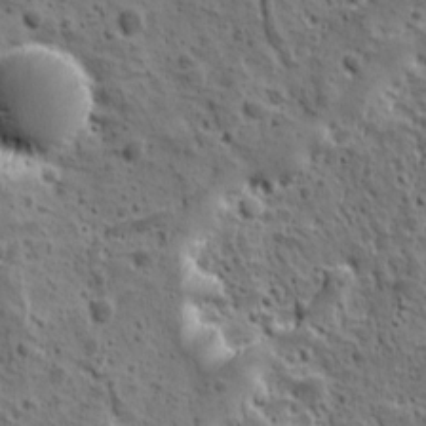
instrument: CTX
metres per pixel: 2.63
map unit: Ave
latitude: 10.4601
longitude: -105.1215
